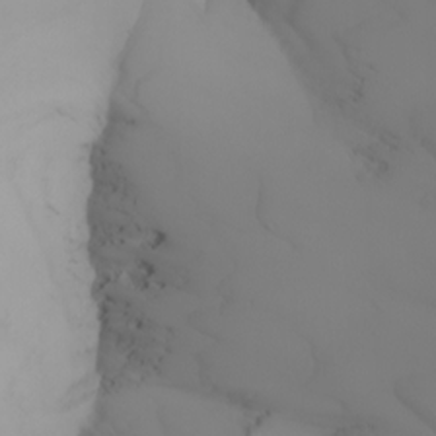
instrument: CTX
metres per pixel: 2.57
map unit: Nhu
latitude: -4.7652
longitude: -93.2915
